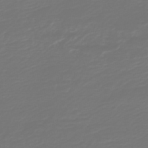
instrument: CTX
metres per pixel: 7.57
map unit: HNb
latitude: -47.1998
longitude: 54.3117
